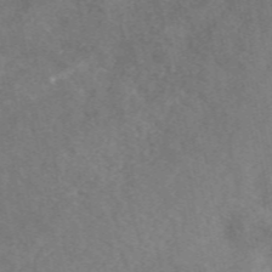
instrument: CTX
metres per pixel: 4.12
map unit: eAb
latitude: 49.4615
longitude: 118.9542
